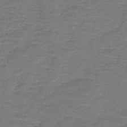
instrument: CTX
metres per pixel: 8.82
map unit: lHb
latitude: -43.0486
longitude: 56.5951
